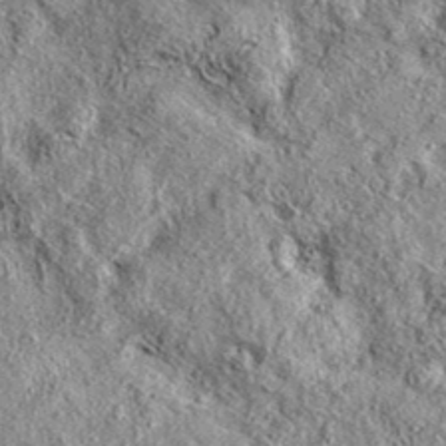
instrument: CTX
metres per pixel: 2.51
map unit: eAb
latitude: 37.3859
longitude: 109.9367
